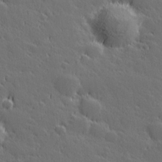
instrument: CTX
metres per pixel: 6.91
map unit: Hve
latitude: 27.1025
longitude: 144.1795
